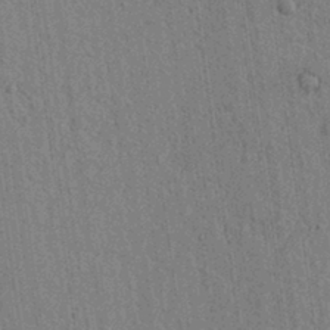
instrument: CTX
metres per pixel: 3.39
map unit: lAvf
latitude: 6.8569
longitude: 164.5574
